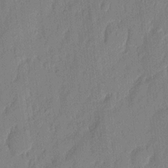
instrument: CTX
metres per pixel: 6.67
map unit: eHh
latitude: 4.4223
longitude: -76.7813
